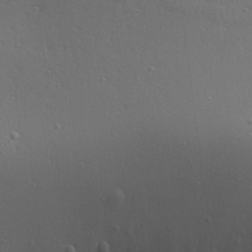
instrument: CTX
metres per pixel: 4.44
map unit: Aa
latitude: 27.9528
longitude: -138.5357
